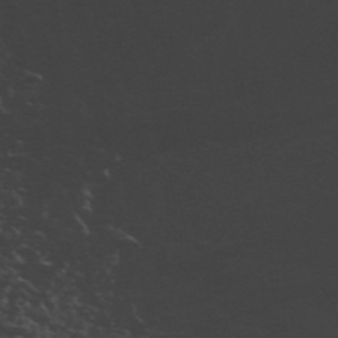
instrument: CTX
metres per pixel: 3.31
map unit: ANa
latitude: 46.0633
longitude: 49.4077
